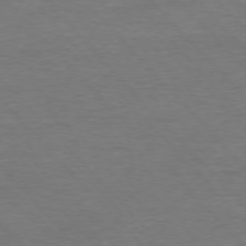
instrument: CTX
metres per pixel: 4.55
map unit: Ap
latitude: -76.5385
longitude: -95.1592
